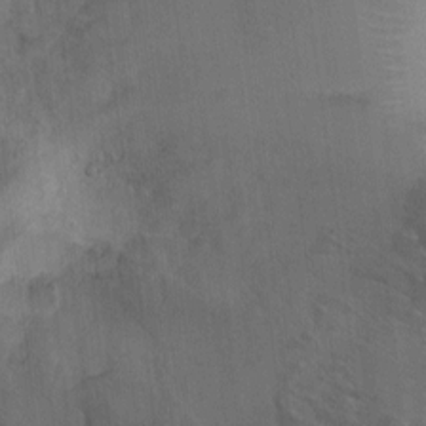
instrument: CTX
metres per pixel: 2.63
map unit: Ht
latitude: -1.9179
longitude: -17.2537
